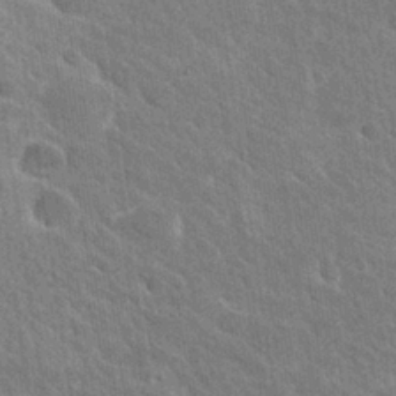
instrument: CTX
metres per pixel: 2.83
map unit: Hto
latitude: 27.7828
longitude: -38.6112
